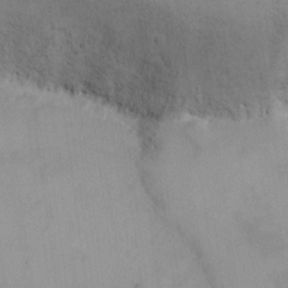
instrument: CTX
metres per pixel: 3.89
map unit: eHh
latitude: -9.9745
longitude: -66.6490
